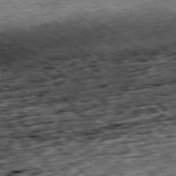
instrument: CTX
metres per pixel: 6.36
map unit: Ap
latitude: -79.3698
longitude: -50.4979
